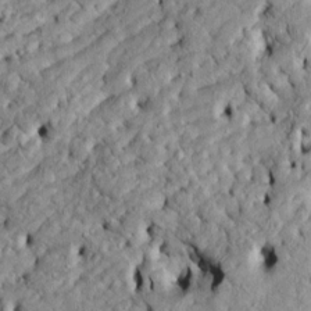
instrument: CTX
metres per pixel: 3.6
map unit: Htu
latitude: -6.3306
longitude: 157.1242
